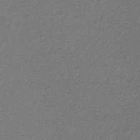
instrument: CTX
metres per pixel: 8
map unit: eHb
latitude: -32.2740
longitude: 69.2376
